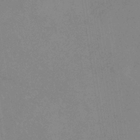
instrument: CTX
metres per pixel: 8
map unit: eHb
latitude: -36.1039
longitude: 73.3320
